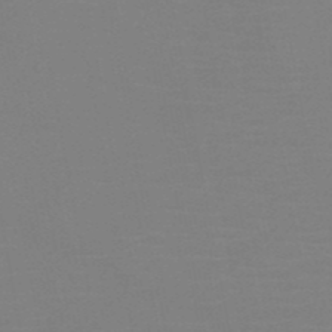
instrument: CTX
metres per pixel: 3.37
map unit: HNb
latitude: -51.0108
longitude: -46.0255
